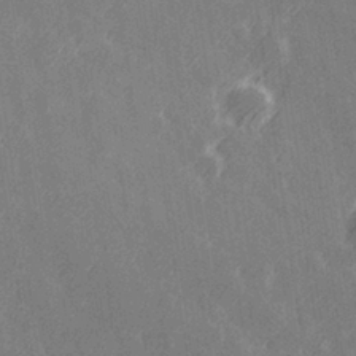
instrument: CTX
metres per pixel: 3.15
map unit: Hve
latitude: 27.1970
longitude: 145.7289
